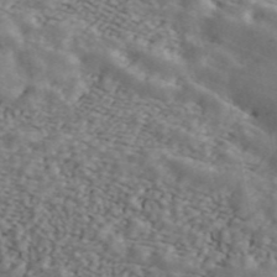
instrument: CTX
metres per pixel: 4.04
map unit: ANa
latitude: 43.6883
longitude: 47.2565
